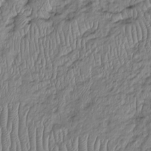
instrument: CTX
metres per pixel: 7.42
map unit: Htu
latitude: -5.5210
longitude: 155.7666
